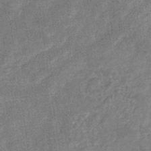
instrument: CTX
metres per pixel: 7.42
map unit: eHb
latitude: -33.6344
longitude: 73.2943
